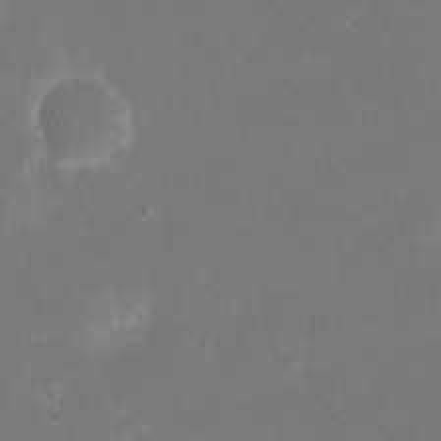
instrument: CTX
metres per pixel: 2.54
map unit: eHh
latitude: 20.4223
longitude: -69.1025
